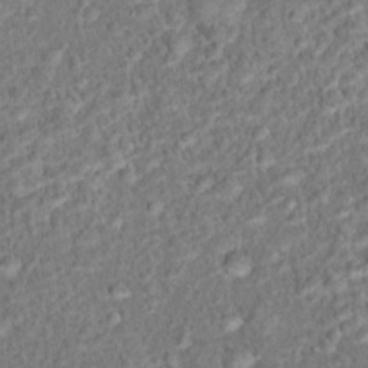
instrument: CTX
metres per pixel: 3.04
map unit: Hto
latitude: 15.9151
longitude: -41.4615
